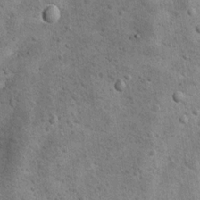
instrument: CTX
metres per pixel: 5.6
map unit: Hto
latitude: 11.3671
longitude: -36.0255
